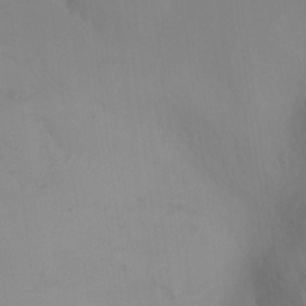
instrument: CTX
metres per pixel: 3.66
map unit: Ht
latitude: -15.1243
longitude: -50.5923
